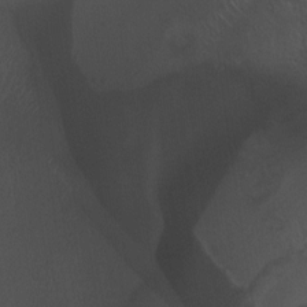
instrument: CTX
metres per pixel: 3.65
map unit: Ht
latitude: -0.0283
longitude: -45.4048
